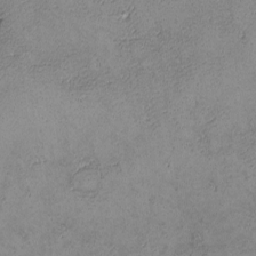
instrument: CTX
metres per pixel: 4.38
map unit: lHvf
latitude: -13.7478
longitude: -103.4048
